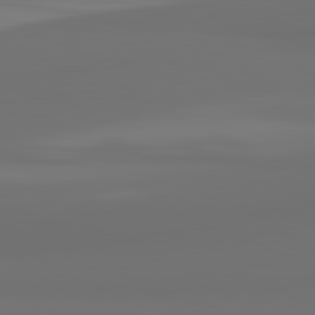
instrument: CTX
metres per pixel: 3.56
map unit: lApd
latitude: 82.1388
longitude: 163.4832
